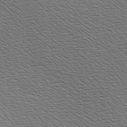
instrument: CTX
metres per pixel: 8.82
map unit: Hve
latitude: 3.2915
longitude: -125.2348
